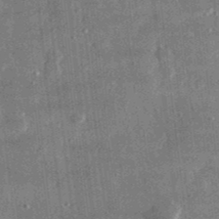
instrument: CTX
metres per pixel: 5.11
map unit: lHvf
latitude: 31.4238
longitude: -90.3656
